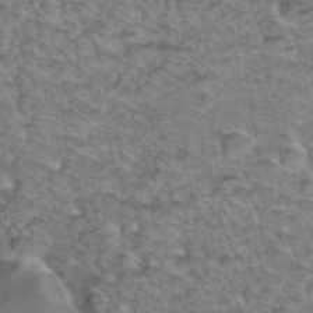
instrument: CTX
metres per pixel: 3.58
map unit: Hto
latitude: 37.1970
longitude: -47.1026
